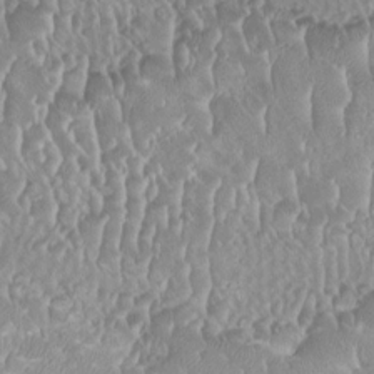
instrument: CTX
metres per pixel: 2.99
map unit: HNhu
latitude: -1.5211
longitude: -0.1011
